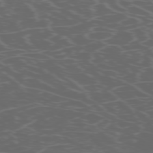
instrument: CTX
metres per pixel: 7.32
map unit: Hpe
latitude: -73.3320
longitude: 6.5951
